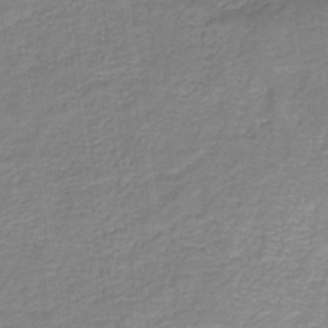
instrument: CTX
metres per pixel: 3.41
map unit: HNb
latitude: -36.7085
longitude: 50.7085
